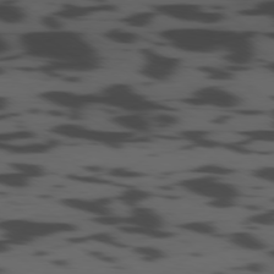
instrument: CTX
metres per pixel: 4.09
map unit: Ap
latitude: -79.5777
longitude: -62.9703
